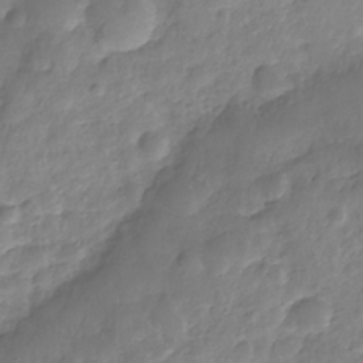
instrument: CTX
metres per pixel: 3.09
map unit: Nhe
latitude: -36.0283
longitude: -178.8380
